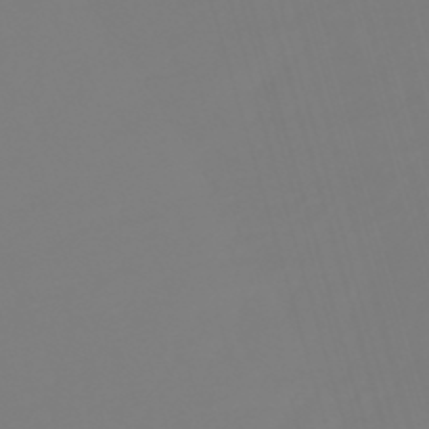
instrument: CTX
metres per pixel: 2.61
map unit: lHb
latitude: -50.0472
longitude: 81.8989
